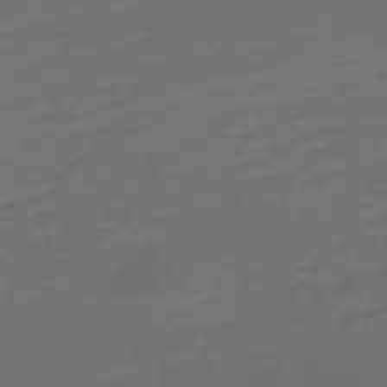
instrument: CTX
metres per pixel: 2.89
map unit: Nve
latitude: -59.5210
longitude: 58.1983
